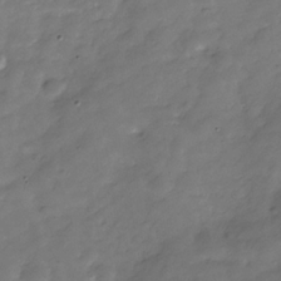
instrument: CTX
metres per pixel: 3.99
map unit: Hve
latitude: -31.4832
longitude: 90.5952
